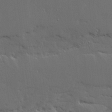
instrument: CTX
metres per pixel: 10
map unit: Ave
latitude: 15.8962
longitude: -139.2726
